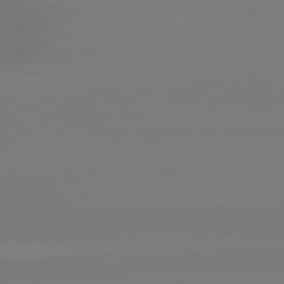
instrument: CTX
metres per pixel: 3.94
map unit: lApd
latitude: 79.6883
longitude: -136.3090
